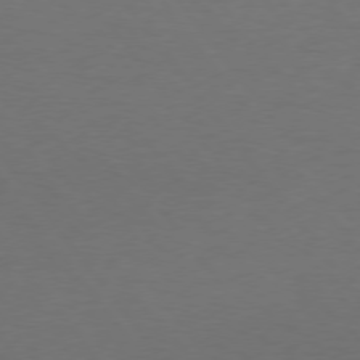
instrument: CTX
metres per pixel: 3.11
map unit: Hpe
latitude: 74.8002
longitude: -131.2726
